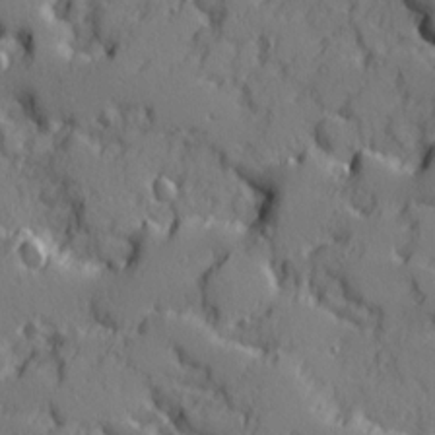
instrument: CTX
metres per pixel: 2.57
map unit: Ave
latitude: 11.6316
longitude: -101.5182
